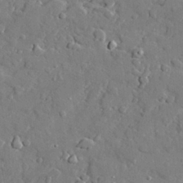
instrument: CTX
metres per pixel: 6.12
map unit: lAvf
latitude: 28.1011
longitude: -107.9906
